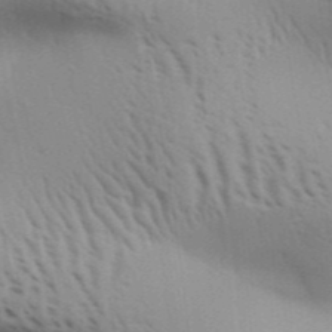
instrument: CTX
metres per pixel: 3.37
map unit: Aa
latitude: 31.4994
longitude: -140.1199
